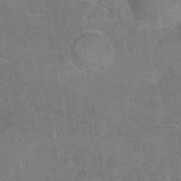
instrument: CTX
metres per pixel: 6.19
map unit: Hto
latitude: 9.3860
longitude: -35.4993
